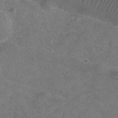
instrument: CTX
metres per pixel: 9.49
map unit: Hve
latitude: -34.3117
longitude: 90.9731
